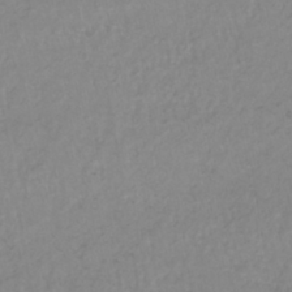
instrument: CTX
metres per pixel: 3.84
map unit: lHb
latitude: -40.5574
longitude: 65.6911
